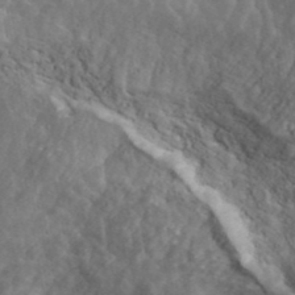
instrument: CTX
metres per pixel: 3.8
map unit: ANa
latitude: 42.2145
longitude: 16.8219
